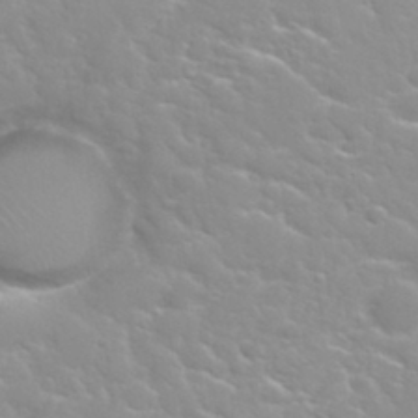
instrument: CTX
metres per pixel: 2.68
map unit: Nhu
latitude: 31.6316
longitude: -50.9513
